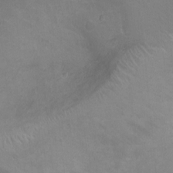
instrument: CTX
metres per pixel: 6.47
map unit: Ht
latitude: -5.1809
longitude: -19.0647
